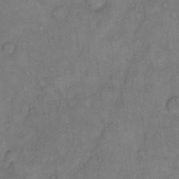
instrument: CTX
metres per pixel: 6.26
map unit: Hto
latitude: 10.9136
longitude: -59.0647
